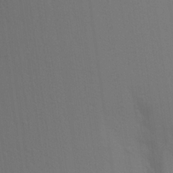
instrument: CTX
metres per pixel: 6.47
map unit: Aa
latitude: 26.8191
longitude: -145.8394
